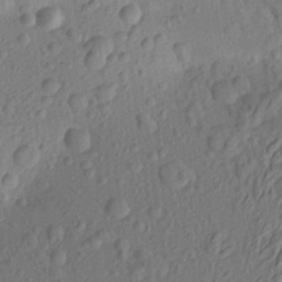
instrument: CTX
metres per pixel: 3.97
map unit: Aa
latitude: 22.6301
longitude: -143.3293
